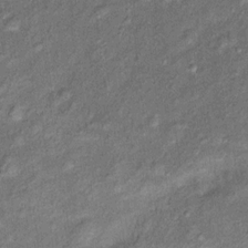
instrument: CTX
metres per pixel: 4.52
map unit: Ht
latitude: 11.4804
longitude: -39.9906
